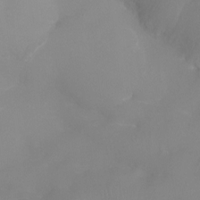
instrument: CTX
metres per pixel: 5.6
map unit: Ht
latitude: -4.4818
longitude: -26.8191
